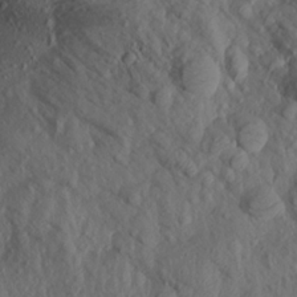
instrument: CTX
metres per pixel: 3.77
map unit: Aa
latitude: 17.0270
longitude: -146.1767
